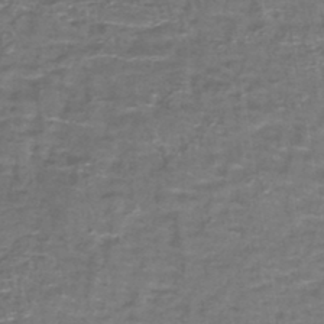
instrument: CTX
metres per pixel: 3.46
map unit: lHb
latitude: -43.8044
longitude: 54.3117
